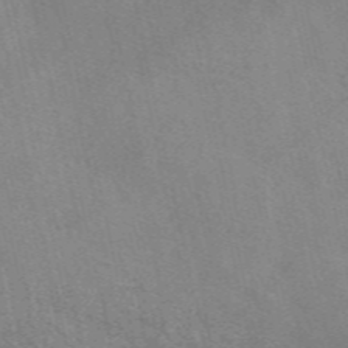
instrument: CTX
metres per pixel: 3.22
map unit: eAb
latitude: 50.3089
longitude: 108.9353
